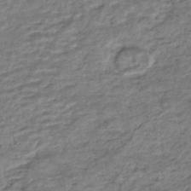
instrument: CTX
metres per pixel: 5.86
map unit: HNhu
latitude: -44.2551
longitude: 102.4062
